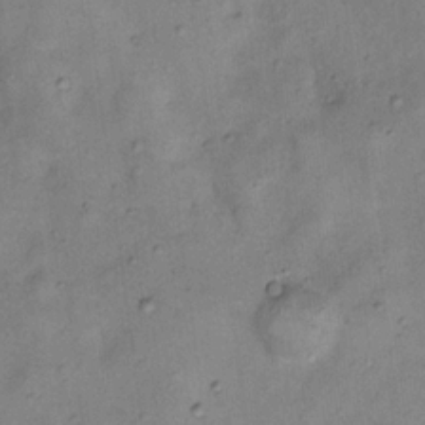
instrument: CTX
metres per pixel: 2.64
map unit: Nhu
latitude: 11.8017
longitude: -28.7624
